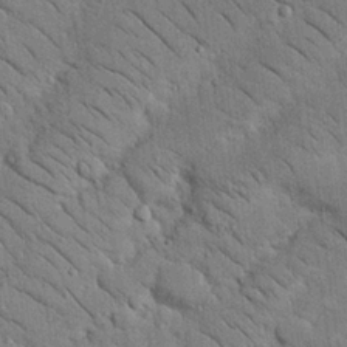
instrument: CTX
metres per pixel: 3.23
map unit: Nhu
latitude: 23.8205
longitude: -74.1578
